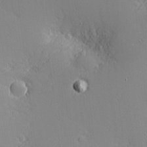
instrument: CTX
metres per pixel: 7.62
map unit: eHh
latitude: -3.4643
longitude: -80.5735
